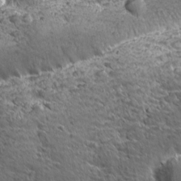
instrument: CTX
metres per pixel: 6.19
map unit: Ave
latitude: -10.2362
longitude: -120.2523
